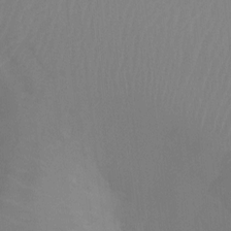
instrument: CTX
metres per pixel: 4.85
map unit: Ht
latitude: -3.7666
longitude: -17.6883
